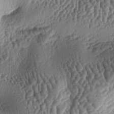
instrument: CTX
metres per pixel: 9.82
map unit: lAa
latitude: -5.4454
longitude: -127.8017
